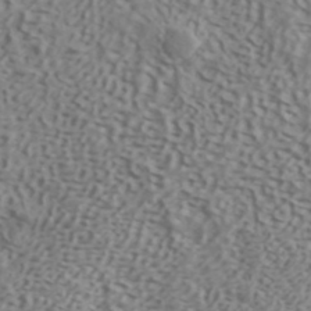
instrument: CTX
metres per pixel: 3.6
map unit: ANa
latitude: 40.7246
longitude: 53.7666
